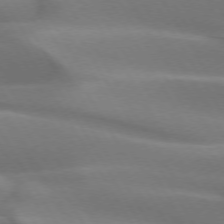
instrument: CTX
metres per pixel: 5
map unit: lApd
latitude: 72.9703
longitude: -51.6882
